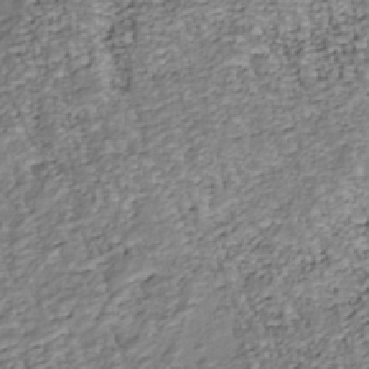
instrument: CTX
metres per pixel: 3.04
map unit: Nhu
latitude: -38.7274
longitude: -81.4993
